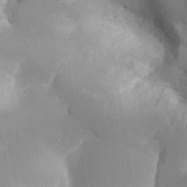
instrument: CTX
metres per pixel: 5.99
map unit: Aa
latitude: 29.5749
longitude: -131.9528
